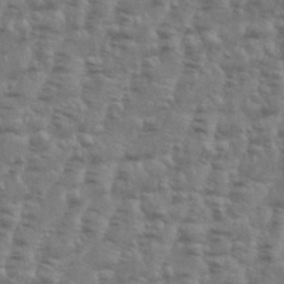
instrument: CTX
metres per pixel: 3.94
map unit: Aa
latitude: 34.7246
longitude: -136.3845
